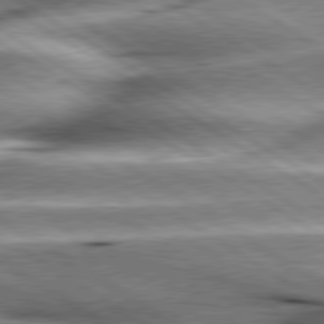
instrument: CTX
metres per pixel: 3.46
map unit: lApd
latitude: 80.0633
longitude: -142.2523
